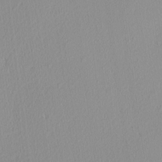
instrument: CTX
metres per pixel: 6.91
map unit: Ave
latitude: 3.0080
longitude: -114.8191
